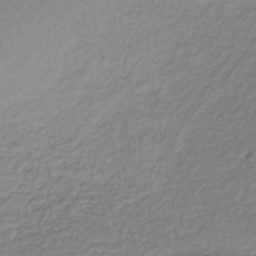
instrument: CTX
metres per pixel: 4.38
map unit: lHb
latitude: -36.4062
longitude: 61.0298
